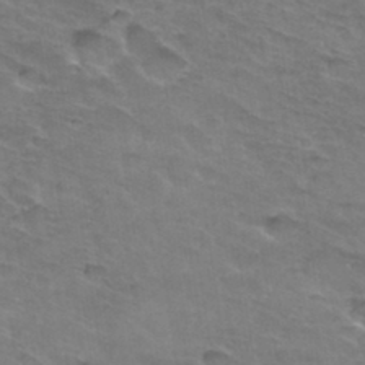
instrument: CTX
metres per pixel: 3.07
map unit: Hto
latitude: 32.7624
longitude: -46.5168
